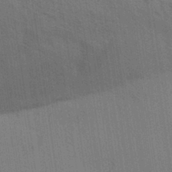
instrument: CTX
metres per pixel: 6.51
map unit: Aa
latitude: 31.5749
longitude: -139.6883
